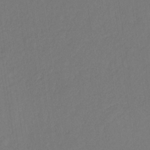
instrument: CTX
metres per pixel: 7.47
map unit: eHb
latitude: -30.3495
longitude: 67.7855
